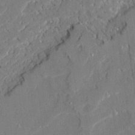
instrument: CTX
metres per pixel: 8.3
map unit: Ave
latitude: 22.1389
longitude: -129.6883
